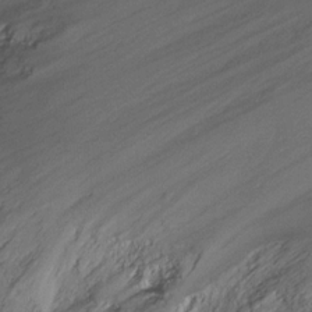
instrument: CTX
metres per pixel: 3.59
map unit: Ht
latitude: -8.2550
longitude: -20.1389
